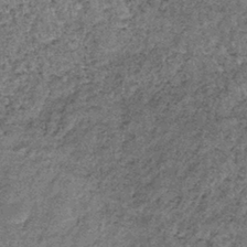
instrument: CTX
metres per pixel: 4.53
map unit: lHb
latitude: -38.7085
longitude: 65.2376
